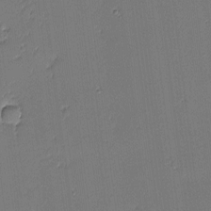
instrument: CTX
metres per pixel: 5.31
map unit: eHh
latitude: -3.6154
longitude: -81.8394
